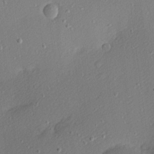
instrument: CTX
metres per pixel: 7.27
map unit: Nhu
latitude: 0.6301
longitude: -77.3481
